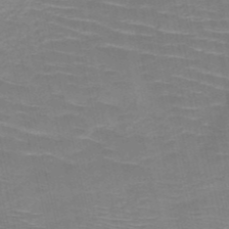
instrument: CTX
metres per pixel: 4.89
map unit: HNb
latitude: -50.4251
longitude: -45.3481
